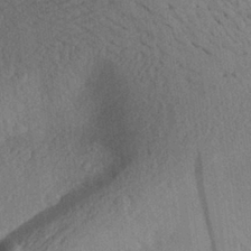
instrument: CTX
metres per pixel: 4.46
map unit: Aa
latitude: 27.6505
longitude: -145.3104
